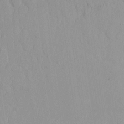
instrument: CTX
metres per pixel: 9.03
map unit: eHh
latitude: 14.9514
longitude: -71.9528
